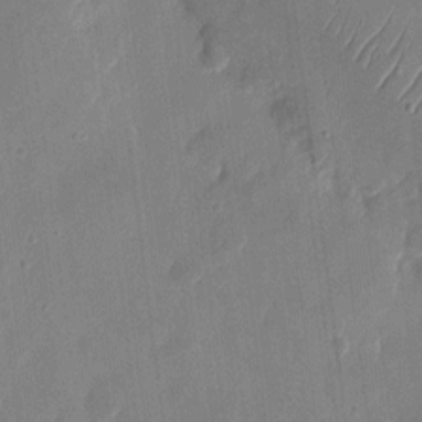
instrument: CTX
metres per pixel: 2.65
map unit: eHh
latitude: 8.0633
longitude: -73.8584
